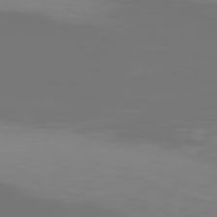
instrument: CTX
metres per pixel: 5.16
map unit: Hpe
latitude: 77.7827
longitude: -135.9906
